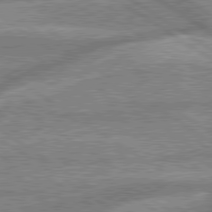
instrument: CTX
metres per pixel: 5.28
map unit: lApd
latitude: 79.5560
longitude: -170.1389
